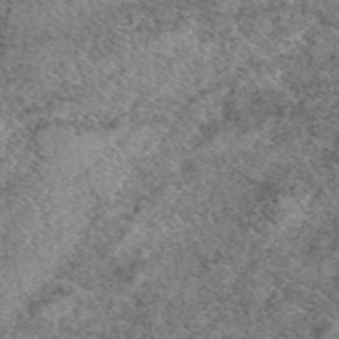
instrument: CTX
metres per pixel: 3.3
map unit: eAb
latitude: 49.8205
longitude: 110.0661
